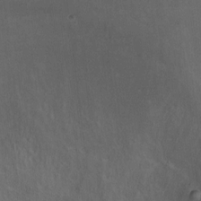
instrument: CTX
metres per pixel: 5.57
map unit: Ht
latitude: 0.6112
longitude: -36.9136
